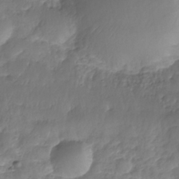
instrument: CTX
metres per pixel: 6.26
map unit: Nhe
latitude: -36.1227
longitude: -178.8002
